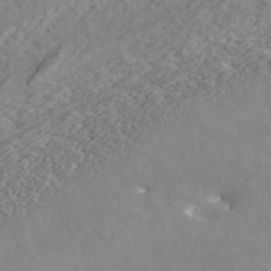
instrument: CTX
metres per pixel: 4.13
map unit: ANa
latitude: 43.3671
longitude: 28.9164
